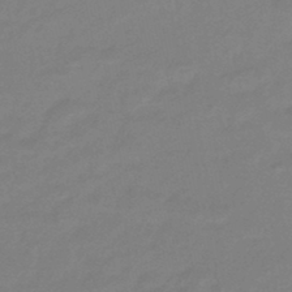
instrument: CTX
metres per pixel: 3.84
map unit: eHb
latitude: -46.2172
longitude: 85.7666
